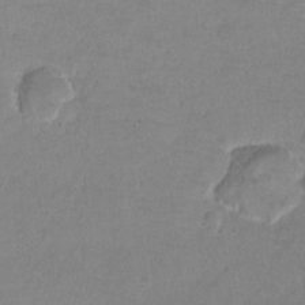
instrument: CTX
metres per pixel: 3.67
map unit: Hto
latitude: 2.2144
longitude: -33.0836
